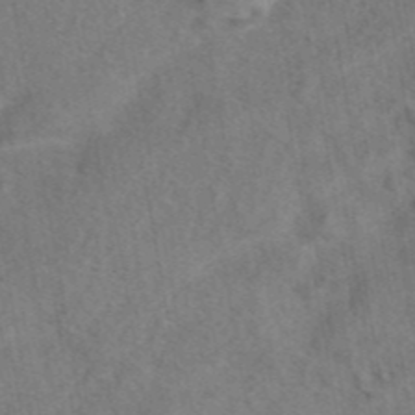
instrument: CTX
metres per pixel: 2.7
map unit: eAb
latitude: 42.9514
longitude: 107.3510
